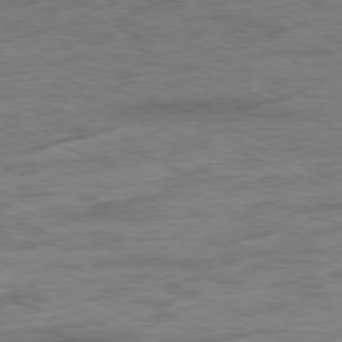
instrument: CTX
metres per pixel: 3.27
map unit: Ap
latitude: -80.3495
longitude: -91.6505
